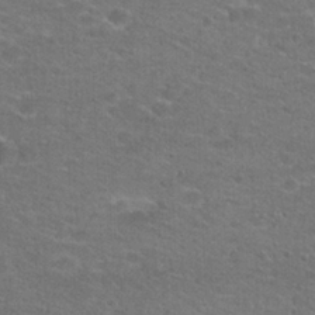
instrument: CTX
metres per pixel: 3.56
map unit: Hto
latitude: 21.8017
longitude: -43.7828
